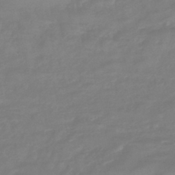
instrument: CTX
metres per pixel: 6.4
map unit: lHb
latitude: -42.5573
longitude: 77.6911
